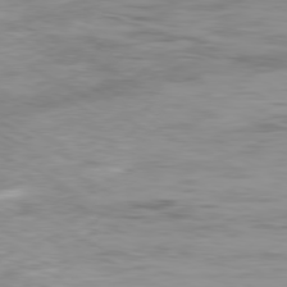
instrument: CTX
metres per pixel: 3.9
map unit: Ap
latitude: -80.1417
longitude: -73.4427
